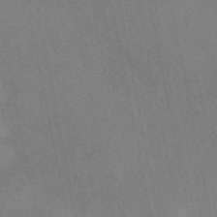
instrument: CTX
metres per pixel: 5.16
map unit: eAb
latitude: 49.1025
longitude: 121.1242
